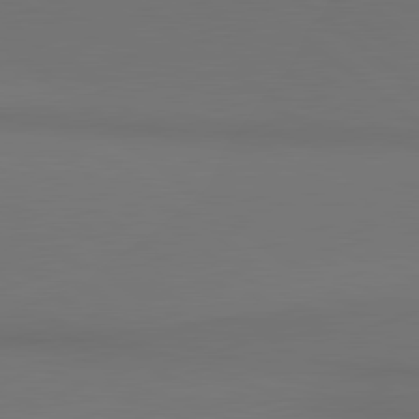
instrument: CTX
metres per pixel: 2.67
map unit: lApd
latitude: 80.8947
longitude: 154.5196
